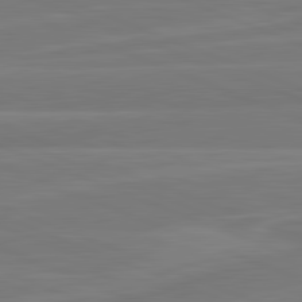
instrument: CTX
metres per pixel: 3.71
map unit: lApd
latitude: 82.0444
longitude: -174.6868
